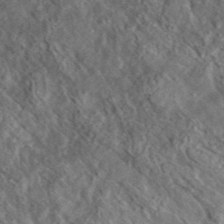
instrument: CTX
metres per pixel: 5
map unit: lHvf
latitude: 36.6113
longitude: -87.8583
